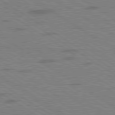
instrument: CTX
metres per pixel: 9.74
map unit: lApd
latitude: 79.4805
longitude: 168.0094
